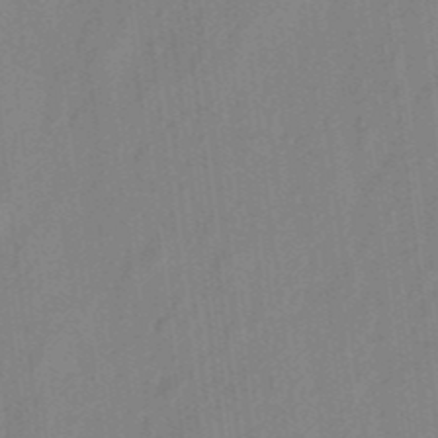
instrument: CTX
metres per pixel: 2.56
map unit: eHh
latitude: 5.9150
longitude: -73.7450
